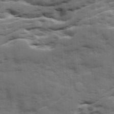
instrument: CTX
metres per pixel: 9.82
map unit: Ave
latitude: 18.6868
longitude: -129.9906
